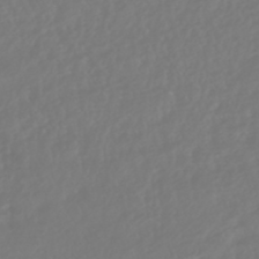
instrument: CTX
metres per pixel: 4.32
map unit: HNhu
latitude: -46.0472
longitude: 104.0283
